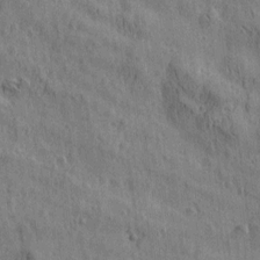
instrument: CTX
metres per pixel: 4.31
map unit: Htu
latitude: 0.4979
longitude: -175.9906
